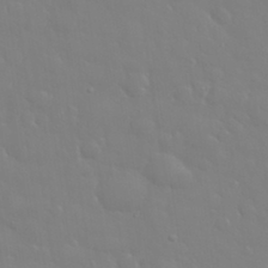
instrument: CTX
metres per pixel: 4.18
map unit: eHh
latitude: 33.0836
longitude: -60.5357
